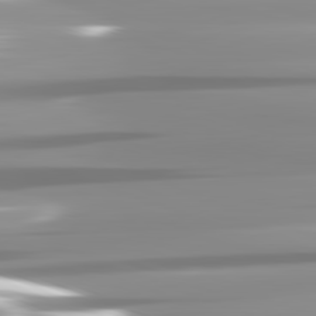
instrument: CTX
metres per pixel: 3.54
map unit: lApd
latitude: 82.0255
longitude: -139.9150
